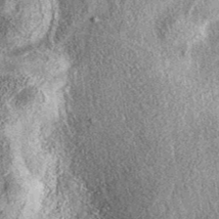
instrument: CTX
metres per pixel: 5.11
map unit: eAb
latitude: 38.7435
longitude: 107.9178
